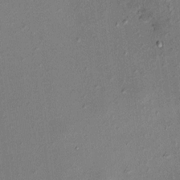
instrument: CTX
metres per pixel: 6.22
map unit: HNhu
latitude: 7.4426
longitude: 0.0661
